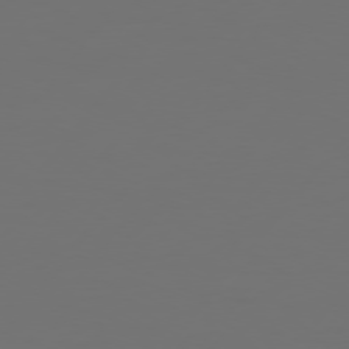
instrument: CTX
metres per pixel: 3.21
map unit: Hpe
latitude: 75.3104
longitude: -129.2348
